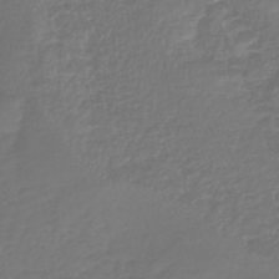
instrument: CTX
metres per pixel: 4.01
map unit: lHb
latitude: -41.1620
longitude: 71.7478
